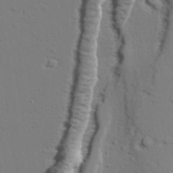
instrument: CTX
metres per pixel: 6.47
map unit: lAvf
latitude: 27.3104
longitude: -108.5356
